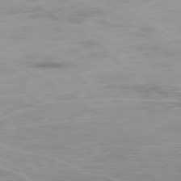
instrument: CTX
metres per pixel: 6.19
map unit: Ap
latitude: -79.9367
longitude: -68.5357
